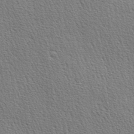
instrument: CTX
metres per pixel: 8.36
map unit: lAa
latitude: -3.6532
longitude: -121.7450
